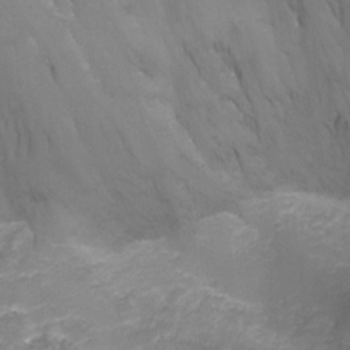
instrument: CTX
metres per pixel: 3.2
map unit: Nhu
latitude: -13.4455
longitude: -71.9339
